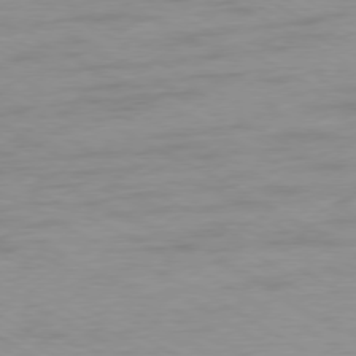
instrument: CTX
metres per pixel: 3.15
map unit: Ap
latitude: -76.8408
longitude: -75.0836
